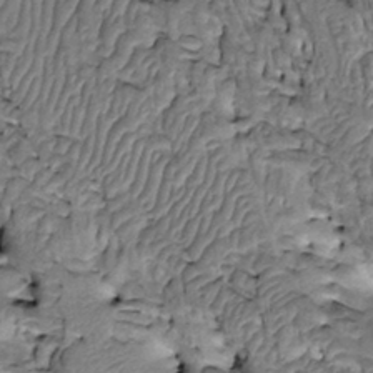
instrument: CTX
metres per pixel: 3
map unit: Htu
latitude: -2.9541
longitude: 150.2172
